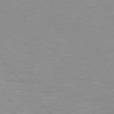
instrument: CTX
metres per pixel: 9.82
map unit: Hpe
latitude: 75.8394
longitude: -154.8569
